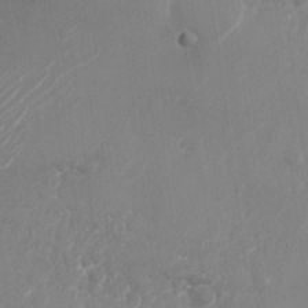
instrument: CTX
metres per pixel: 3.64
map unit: Nhu
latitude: -27.4643
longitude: -75.8017
